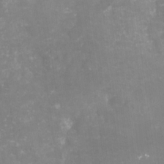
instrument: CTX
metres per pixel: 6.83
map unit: Nhu
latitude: -29.4454
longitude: -64.2711
